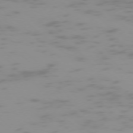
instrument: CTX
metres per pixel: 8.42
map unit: Ap
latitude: -76.8975
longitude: -68.0255
